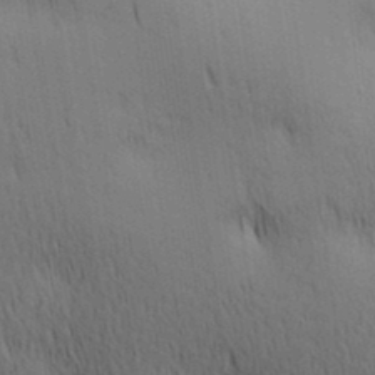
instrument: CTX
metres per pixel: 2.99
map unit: lAa
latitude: 11.2915
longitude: -108.2711
